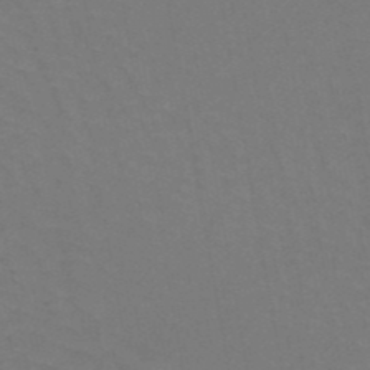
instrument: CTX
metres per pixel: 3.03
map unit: HNb
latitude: -50.4440
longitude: -53.2159
